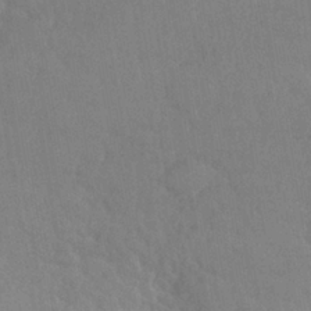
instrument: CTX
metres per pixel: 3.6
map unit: Nhe
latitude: -36.6518
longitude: -177.3292
